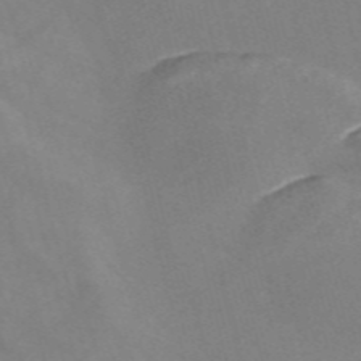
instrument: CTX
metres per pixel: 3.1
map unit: Nve
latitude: -58.1038
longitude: 58.8596
